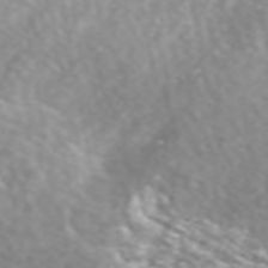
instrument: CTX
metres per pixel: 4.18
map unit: ANa
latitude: 45.3859
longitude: 21.8422
